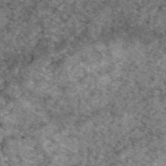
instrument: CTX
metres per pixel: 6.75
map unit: eAb
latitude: 49.4804
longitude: 109.9367
